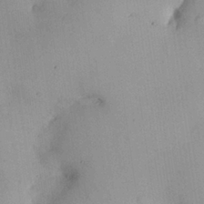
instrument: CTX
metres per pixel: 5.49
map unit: Nhu
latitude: 26.2334
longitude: -69.0459
